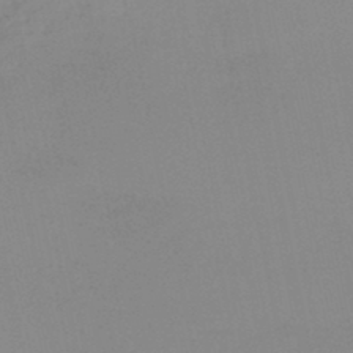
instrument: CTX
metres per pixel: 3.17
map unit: HNb
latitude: -45.2187
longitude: -43.5371
